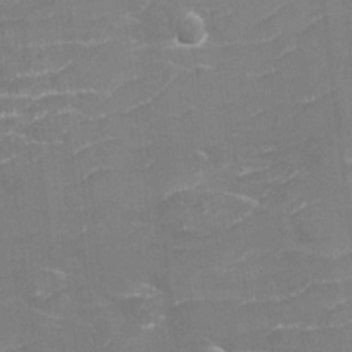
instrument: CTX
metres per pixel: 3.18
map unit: eHh
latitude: -3.9367
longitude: -75.6127
